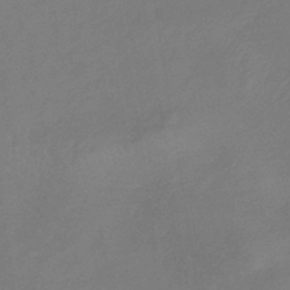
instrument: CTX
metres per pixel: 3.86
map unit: lHb
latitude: -34.3495
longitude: 67.5021
